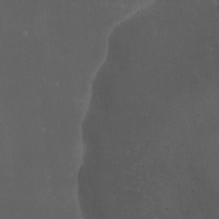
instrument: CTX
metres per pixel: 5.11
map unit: Nhu
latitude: -6.5007
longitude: -67.8205
